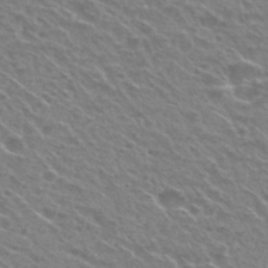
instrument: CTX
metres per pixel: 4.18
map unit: Nhu
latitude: 29.8205
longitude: -48.9325
